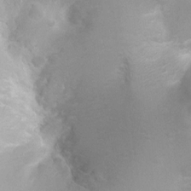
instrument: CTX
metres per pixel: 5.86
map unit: Ht
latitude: 2.7813
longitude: -24.8946
